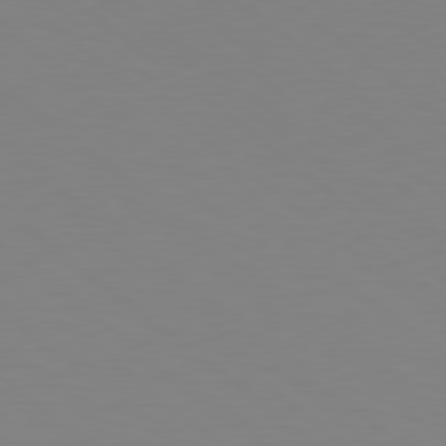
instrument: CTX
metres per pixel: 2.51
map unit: Hpe
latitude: 78.6680
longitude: -166.2711
